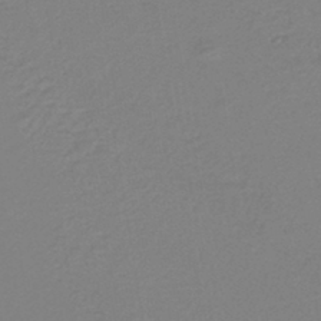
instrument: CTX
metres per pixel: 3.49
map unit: HNb
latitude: -41.2754
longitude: 51.5966
